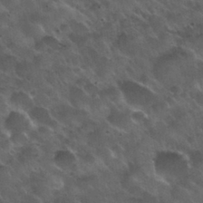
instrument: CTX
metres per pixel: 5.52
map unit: Nhu
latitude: 30.8758
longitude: -55.4048
